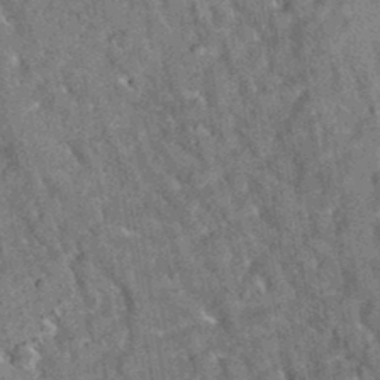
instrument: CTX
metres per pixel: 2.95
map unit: eAb
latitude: 35.2159
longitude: 113.3132
